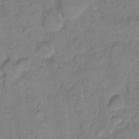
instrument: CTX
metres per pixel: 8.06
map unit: eHh
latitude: 11.3104
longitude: -64.9136
